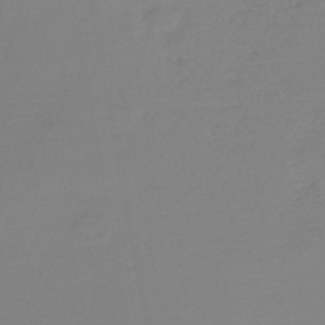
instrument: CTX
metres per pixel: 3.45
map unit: HNb
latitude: -45.6722
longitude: -35.1781
